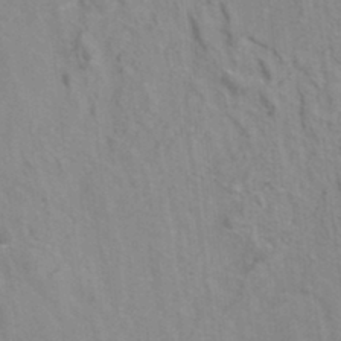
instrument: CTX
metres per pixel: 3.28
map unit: ANa
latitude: -39.2754
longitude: 96.1228
